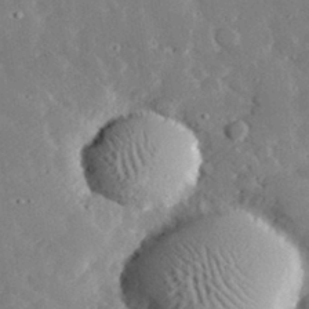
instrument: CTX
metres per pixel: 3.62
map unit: lHvf
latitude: 32.8191
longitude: -85.2159
